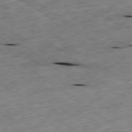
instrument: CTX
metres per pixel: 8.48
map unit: Ap
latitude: -79.5399
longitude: -91.3293
